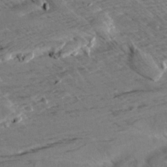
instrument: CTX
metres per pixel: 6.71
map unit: Aa
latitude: 9.7072
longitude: -140.1388
